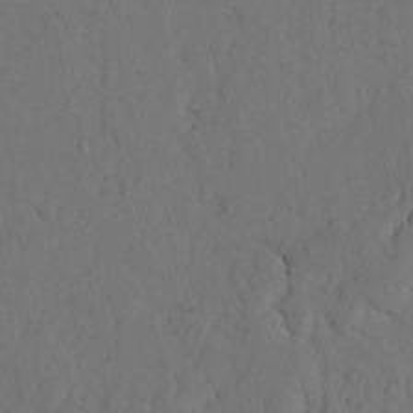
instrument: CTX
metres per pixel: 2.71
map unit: Nhu
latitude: 22.3089
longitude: -74.1389
